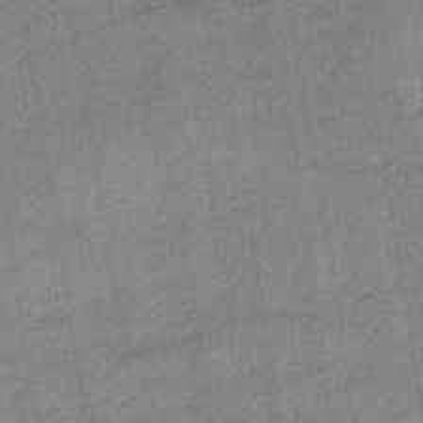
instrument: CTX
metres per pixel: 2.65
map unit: lHb
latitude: -39.2754
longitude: 74.3118
